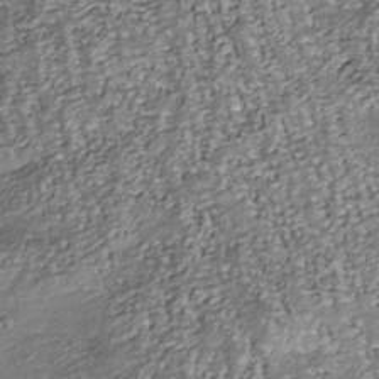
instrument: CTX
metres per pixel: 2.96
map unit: Nhu
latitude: -38.2740
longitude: -81.0269
